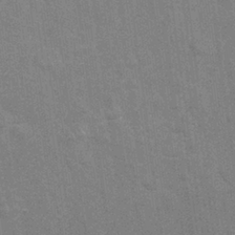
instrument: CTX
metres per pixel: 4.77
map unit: Nhu
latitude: 26.9703
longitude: -64.0633
